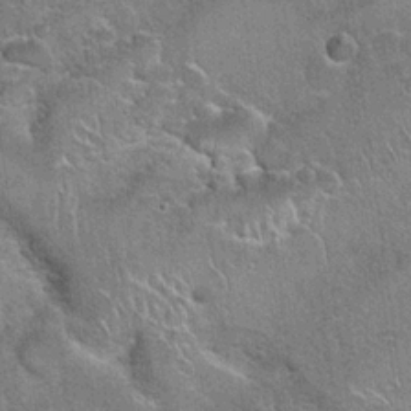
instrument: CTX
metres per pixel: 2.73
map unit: Hto
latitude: 19.6694
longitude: -49.3104
